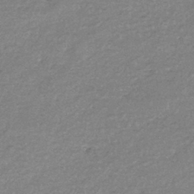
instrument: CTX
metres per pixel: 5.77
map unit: eHb
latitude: -38.0850
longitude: 78.1794
